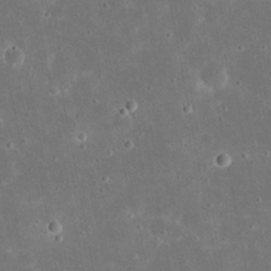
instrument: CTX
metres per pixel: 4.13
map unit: eHh
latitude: 21.3482
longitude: -68.0444
